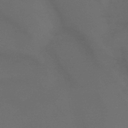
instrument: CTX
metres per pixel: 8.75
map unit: lHb
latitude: -43.5021
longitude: 75.3321
